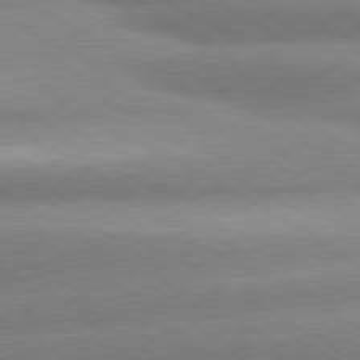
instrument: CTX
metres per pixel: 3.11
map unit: lApd
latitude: 80.4979
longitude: -155.2726
